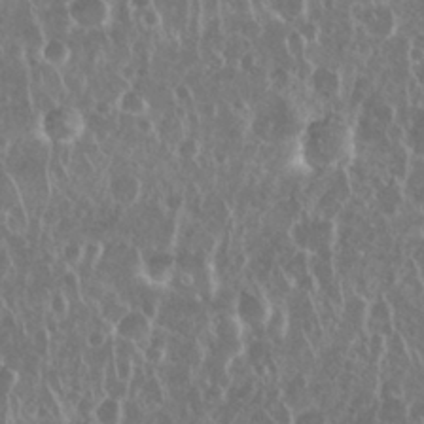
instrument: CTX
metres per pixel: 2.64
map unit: Nhu
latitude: 28.5923
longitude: -63.3860
